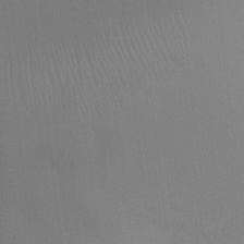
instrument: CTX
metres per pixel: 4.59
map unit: Ht
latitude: -5.2565
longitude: -25.8016
